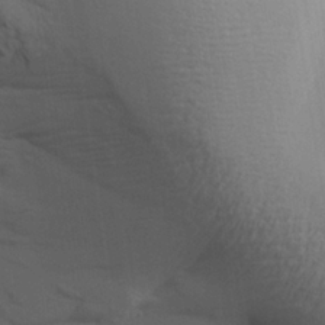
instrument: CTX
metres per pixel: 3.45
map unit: Aa
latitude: 27.3293
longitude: -138.7057
